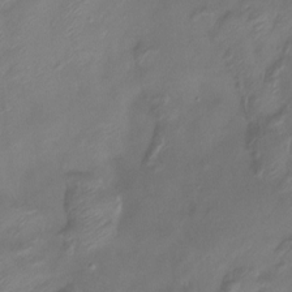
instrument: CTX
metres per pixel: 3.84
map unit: Htu
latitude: -14.1417
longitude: -45.2915
